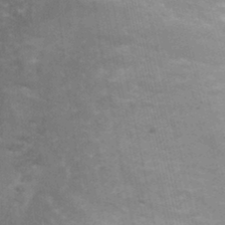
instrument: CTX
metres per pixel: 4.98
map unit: Ht
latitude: 0.3656
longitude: -32.4790
